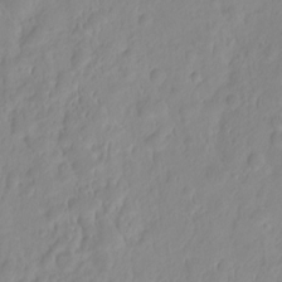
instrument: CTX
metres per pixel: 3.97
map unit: HNhu
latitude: -2.1794
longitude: 10.6708
